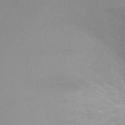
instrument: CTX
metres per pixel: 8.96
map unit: Ht
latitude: -2.5195
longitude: -24.1955
